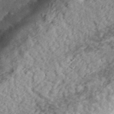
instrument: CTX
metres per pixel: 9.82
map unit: eHh
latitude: 37.1026
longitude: -79.7828
